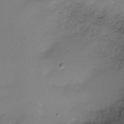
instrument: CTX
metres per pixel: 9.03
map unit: Ht
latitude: -6.5762
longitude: -27.2726
